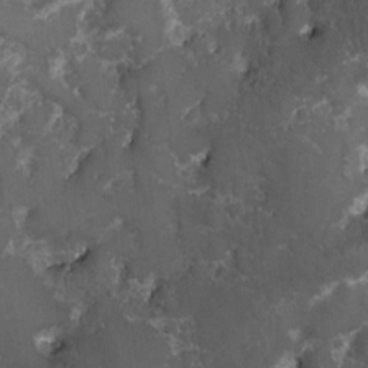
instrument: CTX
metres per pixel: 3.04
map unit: Hto
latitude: 4.3845
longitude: -31.5183
